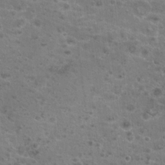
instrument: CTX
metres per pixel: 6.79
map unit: Hto
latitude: 19.1403
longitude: -41.3103
